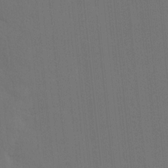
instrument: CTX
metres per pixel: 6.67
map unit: Hve
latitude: 19.8772
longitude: 150.1228
